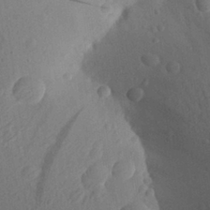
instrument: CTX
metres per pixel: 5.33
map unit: Aa
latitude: 27.5938
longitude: -145.0458
